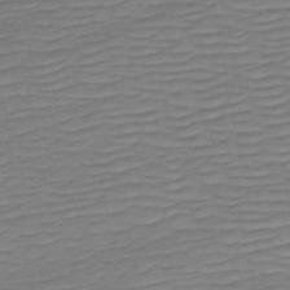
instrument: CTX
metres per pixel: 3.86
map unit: HNb
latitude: -54.1228
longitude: -44.5357
